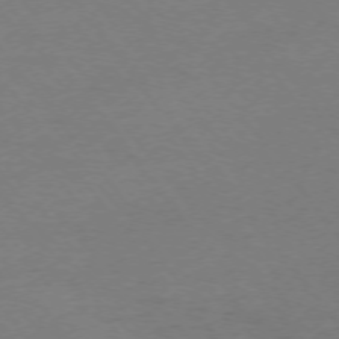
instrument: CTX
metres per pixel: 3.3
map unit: Ap
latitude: -75.2754
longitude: -81.8961
